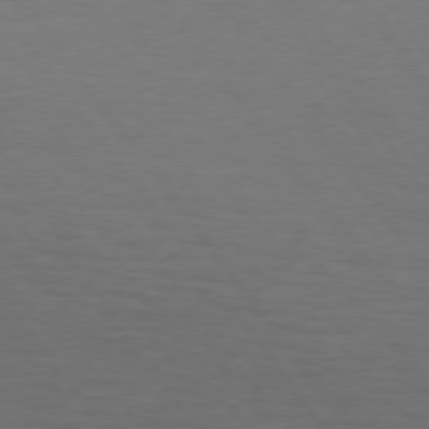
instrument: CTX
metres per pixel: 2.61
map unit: Hpe
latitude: 74.4790
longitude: -131.3482
